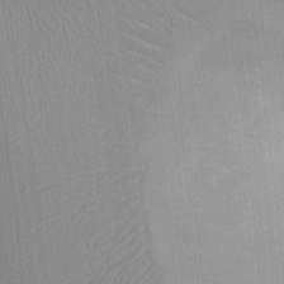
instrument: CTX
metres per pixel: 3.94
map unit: Ht
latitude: -2.2172
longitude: -15.4805
